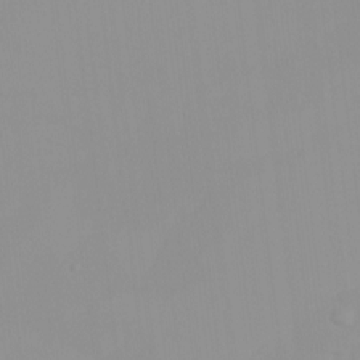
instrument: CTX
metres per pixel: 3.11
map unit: HNhu
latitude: -0.2362
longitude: -6.4223
